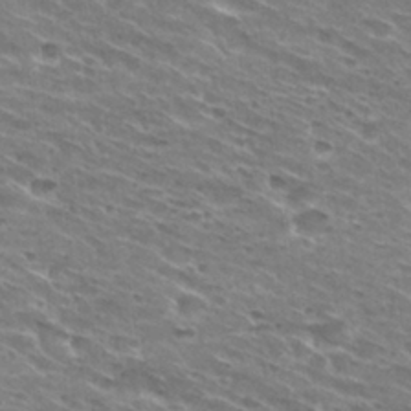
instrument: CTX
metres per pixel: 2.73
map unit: Hto
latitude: 29.7449
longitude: -42.8380
